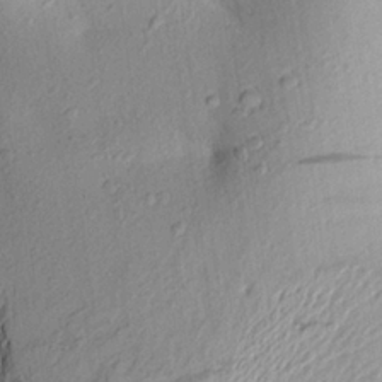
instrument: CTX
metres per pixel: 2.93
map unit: Aa
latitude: 23.8961
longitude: -150.0255
